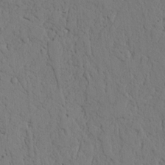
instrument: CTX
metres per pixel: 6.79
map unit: lAvf
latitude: 4.7813
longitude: 159.8233
